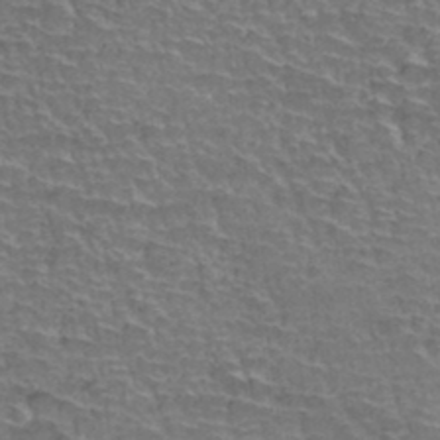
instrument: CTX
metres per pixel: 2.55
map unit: Hto
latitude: 35.1403
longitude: -44.9325
